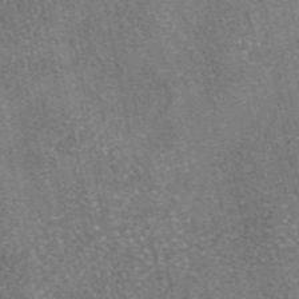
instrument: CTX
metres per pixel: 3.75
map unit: eAb
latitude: 46.4979
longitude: 105.4454
